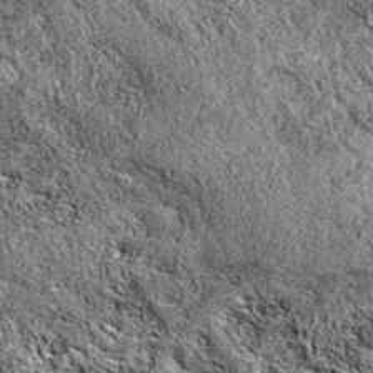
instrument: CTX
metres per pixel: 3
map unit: eAb
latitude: 38.1389
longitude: 111.0109
